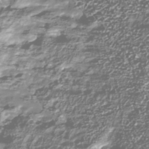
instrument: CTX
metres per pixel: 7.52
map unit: Nhu
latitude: -39.4455
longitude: -82.2711
